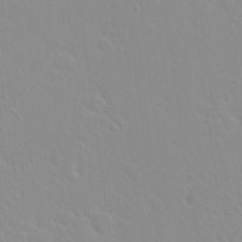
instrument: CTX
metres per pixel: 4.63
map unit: Hto
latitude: 20.4223
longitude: -33.3860
